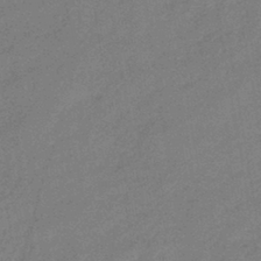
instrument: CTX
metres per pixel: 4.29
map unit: eHb
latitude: -42.2928
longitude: 82.6140
